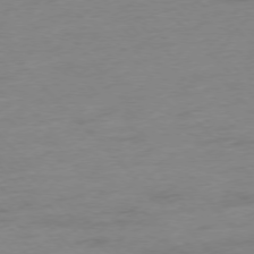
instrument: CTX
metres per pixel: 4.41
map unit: Hpe
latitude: -76.8597
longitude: -14.0255
